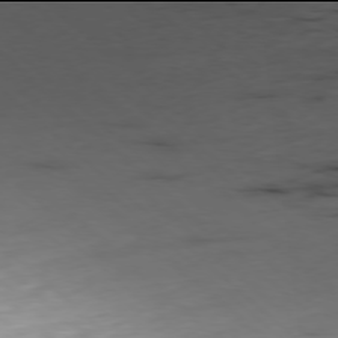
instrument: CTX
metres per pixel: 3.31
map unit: Ap
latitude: -78.0094
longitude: -88.9892
